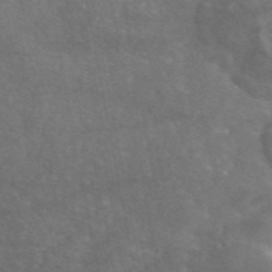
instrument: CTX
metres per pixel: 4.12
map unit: eAb
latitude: 45.8205
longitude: 120.0094
